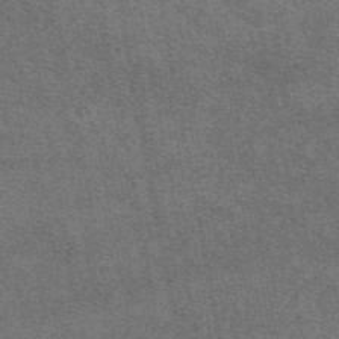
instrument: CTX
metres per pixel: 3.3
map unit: eAb
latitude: 48.3089
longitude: 114.9542
